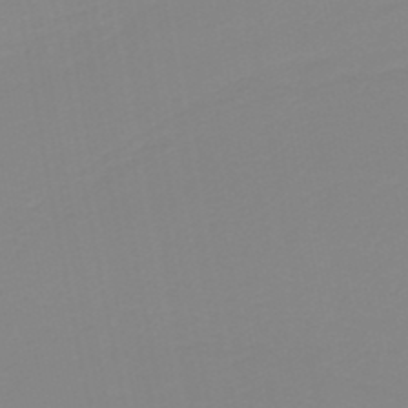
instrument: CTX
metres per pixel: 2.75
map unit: HNb
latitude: -36.9730
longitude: 55.4643
